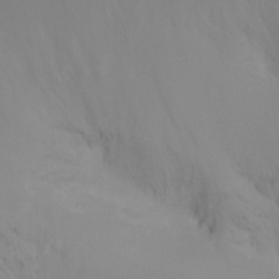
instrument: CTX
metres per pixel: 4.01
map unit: Htu
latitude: -15.3321
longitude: -46.8380
